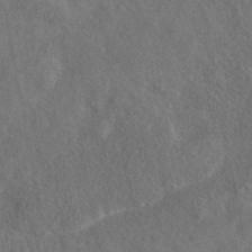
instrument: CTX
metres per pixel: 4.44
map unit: eAb
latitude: 43.8206
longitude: 109.3321
